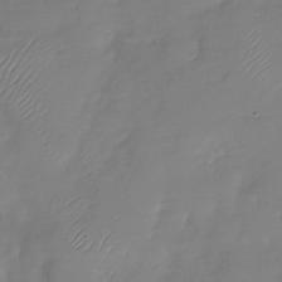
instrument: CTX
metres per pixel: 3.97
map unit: Nhu
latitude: -28.6141
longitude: -59.1214
